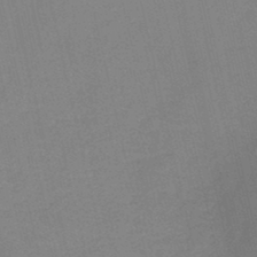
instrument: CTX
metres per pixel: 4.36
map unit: HNb
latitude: -44.9731
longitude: -37.8584
